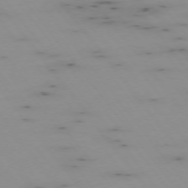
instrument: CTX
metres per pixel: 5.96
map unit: Hpe
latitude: -74.8030
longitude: 3.5021
